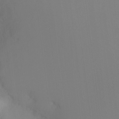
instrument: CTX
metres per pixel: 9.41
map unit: Ht
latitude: -15.1054
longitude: -50.0822
